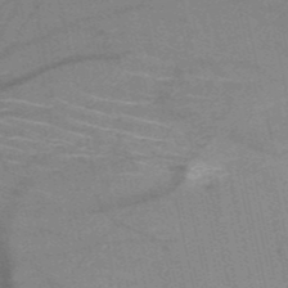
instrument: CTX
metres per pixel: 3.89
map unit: HNb
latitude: -52.6140
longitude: -42.9136
